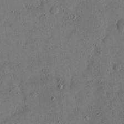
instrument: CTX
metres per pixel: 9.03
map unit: eHh
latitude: 14.2523
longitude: -68.1956
